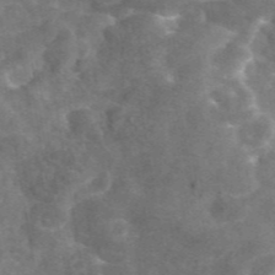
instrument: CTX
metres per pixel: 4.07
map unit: eAb
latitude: 45.5371
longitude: 116.1227
